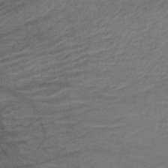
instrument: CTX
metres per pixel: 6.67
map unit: lHb
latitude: -34.8786
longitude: 64.2173
